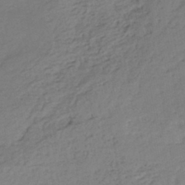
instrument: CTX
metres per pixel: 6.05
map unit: eHh
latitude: -45.7856
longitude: -28.7246
